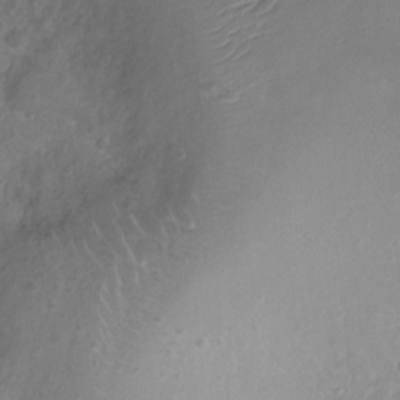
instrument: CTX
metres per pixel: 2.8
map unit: Ht
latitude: -9.4454
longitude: -20.1956
